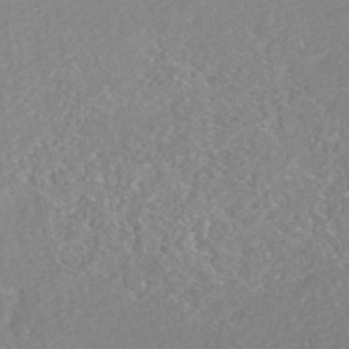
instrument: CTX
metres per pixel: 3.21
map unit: HNhu
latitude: -47.6533
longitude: 103.1053
